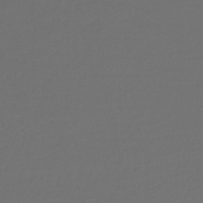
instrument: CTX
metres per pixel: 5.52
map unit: lHb
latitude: -43.6910
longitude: 71.5588
